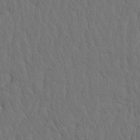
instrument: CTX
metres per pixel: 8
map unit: eHh
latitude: -2.6707
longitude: 15.0487
